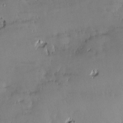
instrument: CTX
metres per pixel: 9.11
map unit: Nve
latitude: -8.9919
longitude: 173.1242
